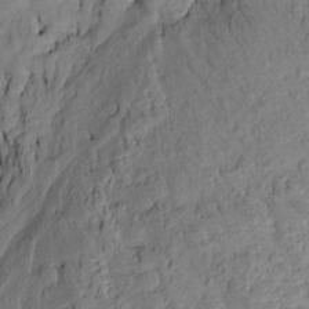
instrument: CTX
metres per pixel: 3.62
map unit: Htu
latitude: -9.5210
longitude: 177.1998
